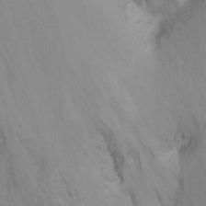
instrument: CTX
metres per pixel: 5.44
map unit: Nhu
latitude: -15.6722
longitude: -52.1389
